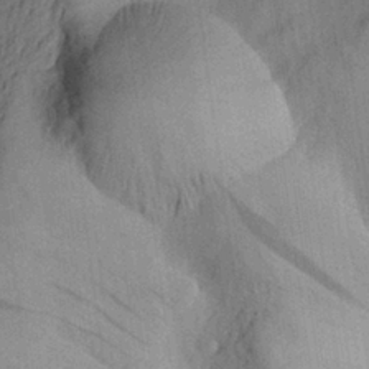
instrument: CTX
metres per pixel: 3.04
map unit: Aa
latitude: 26.0255
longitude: -145.4993
